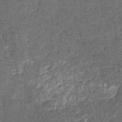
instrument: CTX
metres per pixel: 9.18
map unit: eHb
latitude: -32.0850
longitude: 71.3321
